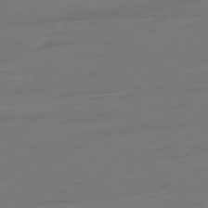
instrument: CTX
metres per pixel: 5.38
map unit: Ap
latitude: -78.5195
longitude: -76.3845
